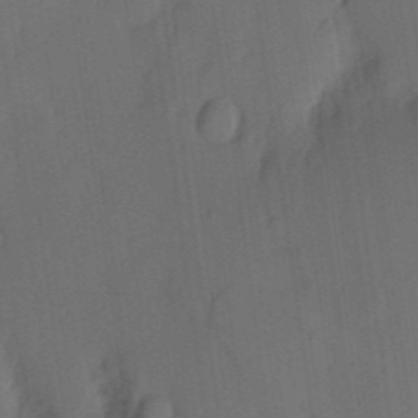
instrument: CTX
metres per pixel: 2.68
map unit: eHh
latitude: 5.0836
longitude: -73.9339
